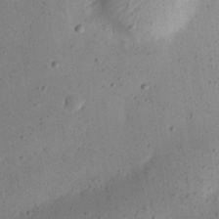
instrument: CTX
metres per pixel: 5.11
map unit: eHh
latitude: 24.3845
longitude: -68.7057
